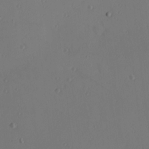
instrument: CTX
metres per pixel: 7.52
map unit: Hve
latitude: 13.4804
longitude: -91.0081
